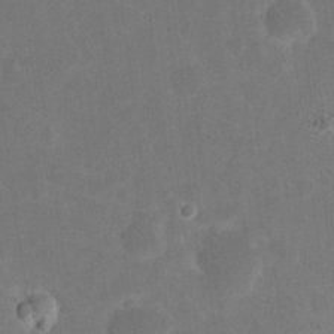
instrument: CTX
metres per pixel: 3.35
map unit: eHh
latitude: 19.9717
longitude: -64.6301
